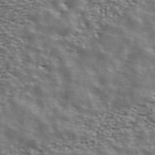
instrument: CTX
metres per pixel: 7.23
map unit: ANa
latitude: 43.2915
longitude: 48.1984
